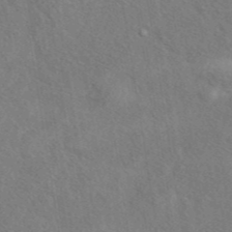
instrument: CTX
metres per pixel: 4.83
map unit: eAb
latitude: 42.5168
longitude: 111.0675
